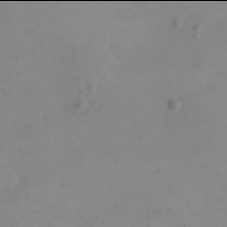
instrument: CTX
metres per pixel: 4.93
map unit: eHh
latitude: 21.9906
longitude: -64.7813
